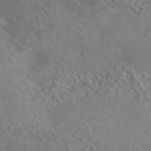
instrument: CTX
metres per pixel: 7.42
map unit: HNhu
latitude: -42.8974
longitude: 92.6141
